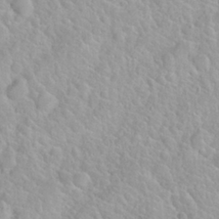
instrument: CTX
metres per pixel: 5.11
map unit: Nhu
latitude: 27.9528
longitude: -52.7624
